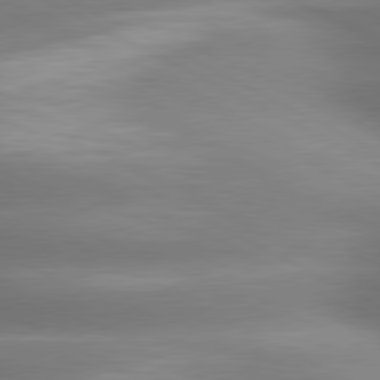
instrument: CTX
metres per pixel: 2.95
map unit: lApd
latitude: 79.4805
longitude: -120.1389
